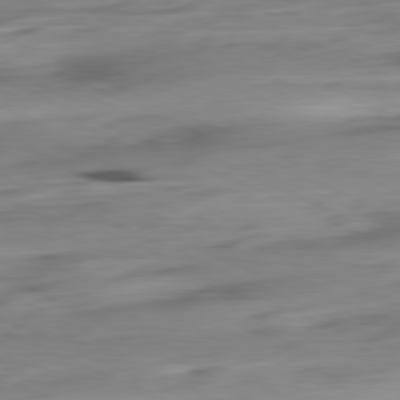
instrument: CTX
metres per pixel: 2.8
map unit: Ap
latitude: -81.2565
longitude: -68.0822
